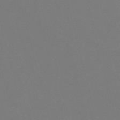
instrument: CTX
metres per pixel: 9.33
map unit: Nve
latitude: -58.3684
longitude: 60.1606
